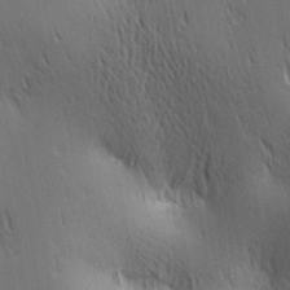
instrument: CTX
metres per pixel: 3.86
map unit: lAa
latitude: 11.1592
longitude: -108.1577
